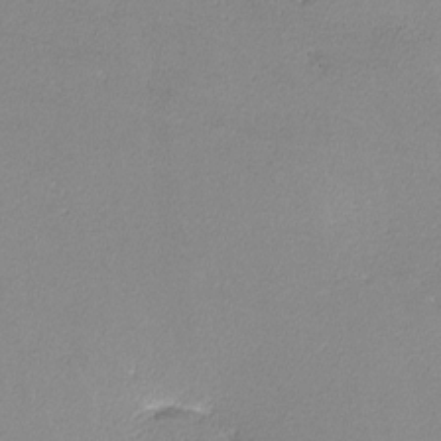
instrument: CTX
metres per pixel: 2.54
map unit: lHvf
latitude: -12.8219
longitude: -102.3467
